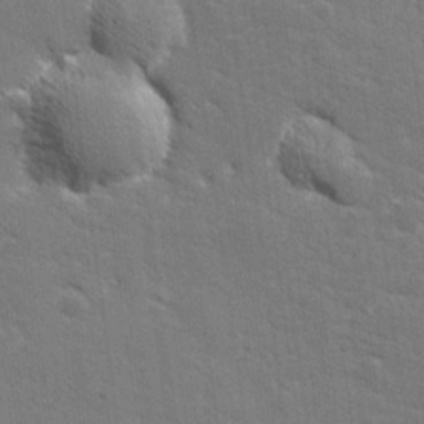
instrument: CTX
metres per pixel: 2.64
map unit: lHvf
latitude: 26.1767
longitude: 142.3306
